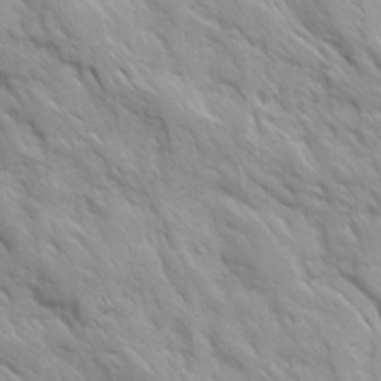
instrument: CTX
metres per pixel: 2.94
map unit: Ave
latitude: 16.2523
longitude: -131.7261
